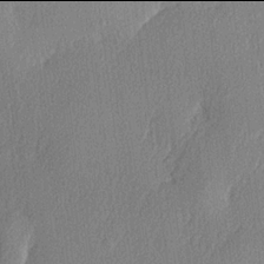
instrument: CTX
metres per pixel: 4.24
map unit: lHvf
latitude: 21.9906
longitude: 140.7652
